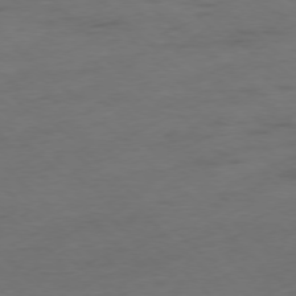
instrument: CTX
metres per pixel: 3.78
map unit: Ap
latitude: -77.4076
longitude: -64.3656
